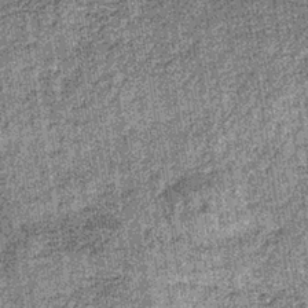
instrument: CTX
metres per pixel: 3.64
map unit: lHb
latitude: -36.1983
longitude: 64.6330
